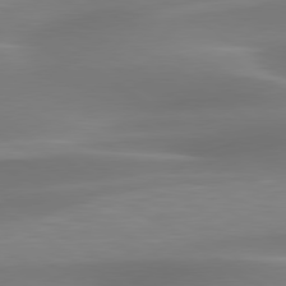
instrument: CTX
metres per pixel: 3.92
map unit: lApd
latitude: 79.6127
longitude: -92.1577
